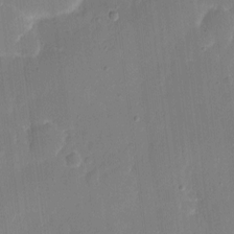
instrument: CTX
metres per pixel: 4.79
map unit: eHh
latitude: 6.9514
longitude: -68.7813
